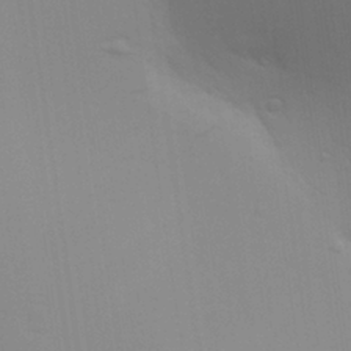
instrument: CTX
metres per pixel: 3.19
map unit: Aa
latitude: 28.4034
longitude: -139.2915
